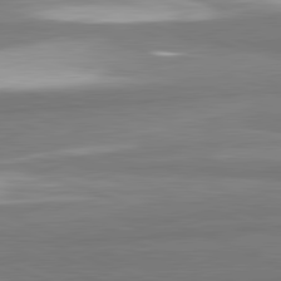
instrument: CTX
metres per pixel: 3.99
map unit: lApd
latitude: 82.0633
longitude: 174.2928
